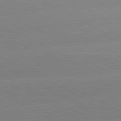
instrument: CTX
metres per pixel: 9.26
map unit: lApd
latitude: 80.6113
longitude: -154.2333
